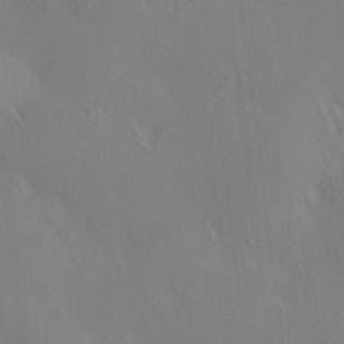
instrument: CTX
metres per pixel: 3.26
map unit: HNhu
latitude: 8.1011
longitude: 15.0487
